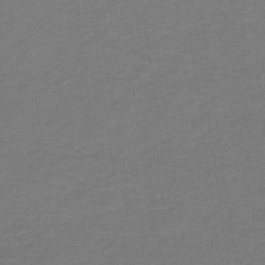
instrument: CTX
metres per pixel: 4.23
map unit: HNb
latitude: -43.4454
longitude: 52.4251
